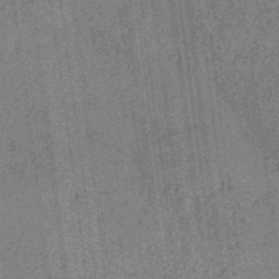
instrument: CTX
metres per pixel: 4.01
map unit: eHb
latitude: -35.2565
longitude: 79.2942
